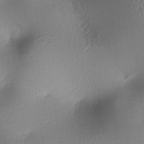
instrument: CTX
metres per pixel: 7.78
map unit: lAa
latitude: -6.1983
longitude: -123.3860
